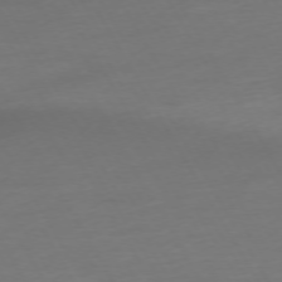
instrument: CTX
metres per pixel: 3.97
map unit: Ap
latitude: -74.8219
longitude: -69.0270
